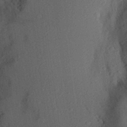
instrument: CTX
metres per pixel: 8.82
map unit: Aa
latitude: 27.6505
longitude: -145.6127
